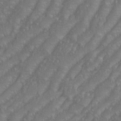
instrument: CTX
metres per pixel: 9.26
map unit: eHh
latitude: 35.3103
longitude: -133.3860
